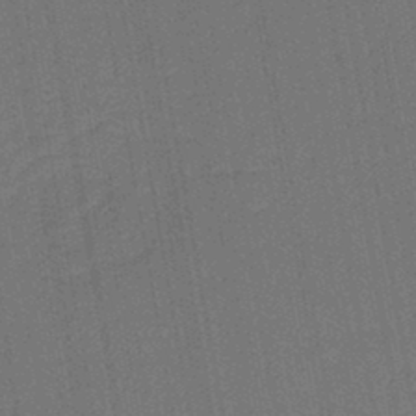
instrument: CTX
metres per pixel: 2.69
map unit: lHb
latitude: -43.4454
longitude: 63.1053
